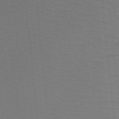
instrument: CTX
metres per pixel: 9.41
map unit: Htu
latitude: -13.5021
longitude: -46.1956
